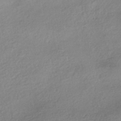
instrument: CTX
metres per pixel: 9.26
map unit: HNhu
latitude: -41.1809
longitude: 95.0864
